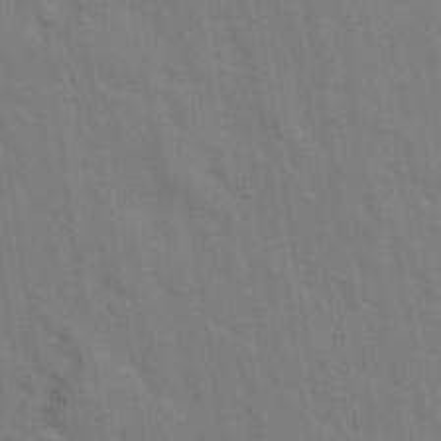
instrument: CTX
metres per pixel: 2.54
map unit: eAb
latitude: 34.6868
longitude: 111.6910
